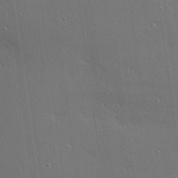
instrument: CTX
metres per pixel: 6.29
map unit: Hve
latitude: 27.2348
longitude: -90.5546
